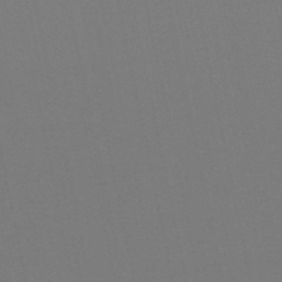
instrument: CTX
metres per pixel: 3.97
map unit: lHb
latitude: -50.1228
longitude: 70.5385
